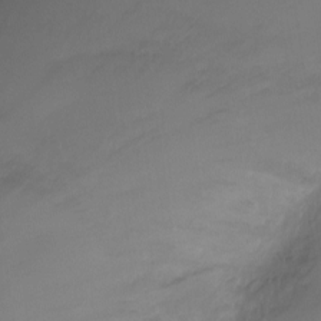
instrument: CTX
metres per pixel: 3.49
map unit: Ht
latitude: -7.2754
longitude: -27.4993
